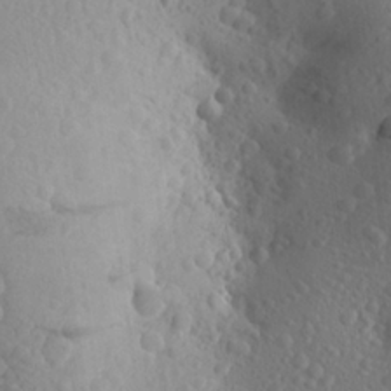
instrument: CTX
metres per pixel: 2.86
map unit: Aa
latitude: 24.1766
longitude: -146.4412
